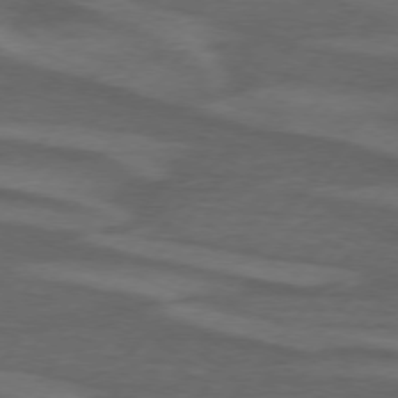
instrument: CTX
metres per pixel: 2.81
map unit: lApd
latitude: 74.7057
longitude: -78.1956
